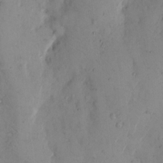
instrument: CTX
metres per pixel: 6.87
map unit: Hto
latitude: 11.3860
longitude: -62.0633
